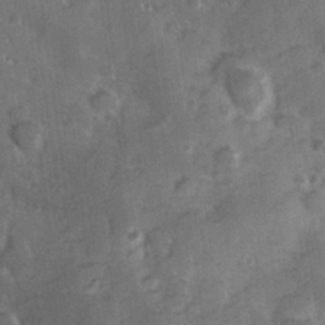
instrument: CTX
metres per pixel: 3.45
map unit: Hve
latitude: 24.2522
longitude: 146.9919
